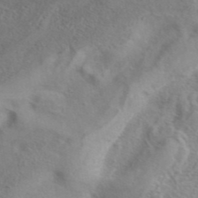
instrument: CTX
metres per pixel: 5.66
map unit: eAb
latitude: 41.1781
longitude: 104.7652
